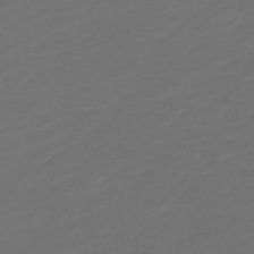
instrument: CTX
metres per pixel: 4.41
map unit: HNb
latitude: -47.4832
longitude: 55.2943
